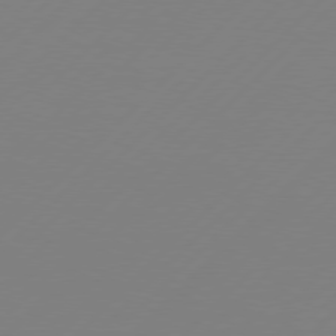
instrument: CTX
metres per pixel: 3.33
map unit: Hpe
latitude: 77.6127
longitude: -133.6883
